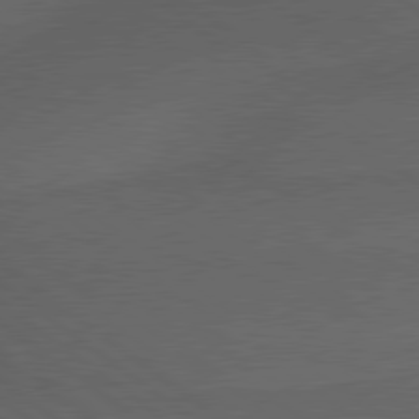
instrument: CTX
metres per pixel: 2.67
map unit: lApd
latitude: 79.6127
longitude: -176.6679
